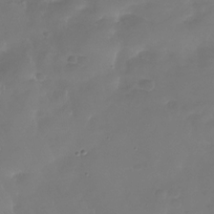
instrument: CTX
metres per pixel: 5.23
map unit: Nhu
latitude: -29.0675
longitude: -60.0633
